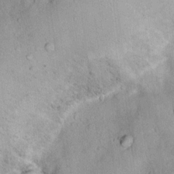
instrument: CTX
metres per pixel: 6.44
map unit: Ht
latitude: 13.7828
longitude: -40.6490
